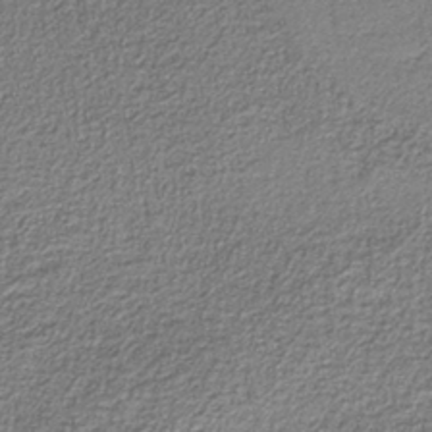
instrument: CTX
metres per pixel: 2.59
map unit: eAb
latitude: -39.3321
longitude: 51.8233
